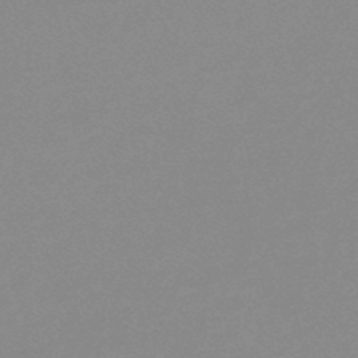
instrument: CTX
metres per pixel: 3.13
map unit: lHb
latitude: -48.0094
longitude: 64.7086
